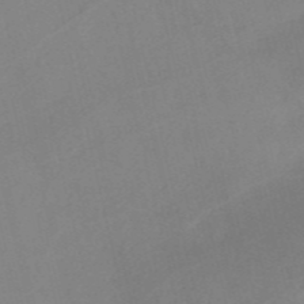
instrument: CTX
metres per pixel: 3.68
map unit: HNb
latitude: -55.1053
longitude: -45.5371
